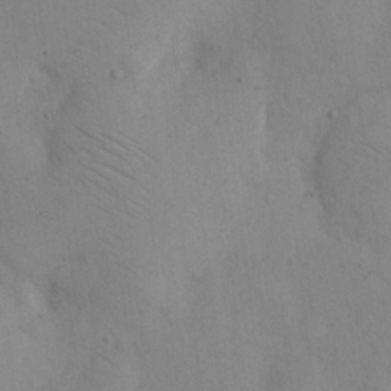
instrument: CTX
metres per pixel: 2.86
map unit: eHh
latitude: 12.4979
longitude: -61.6505
